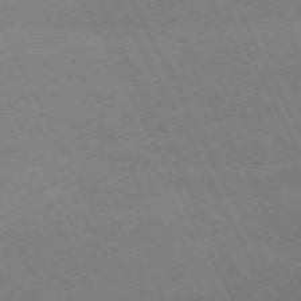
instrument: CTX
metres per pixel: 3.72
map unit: Hpe
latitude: -71.2754
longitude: 8.4251
